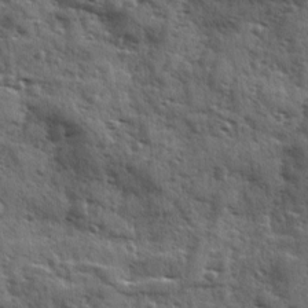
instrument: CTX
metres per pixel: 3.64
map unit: Ave
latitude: 11.8583
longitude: -103.1025
